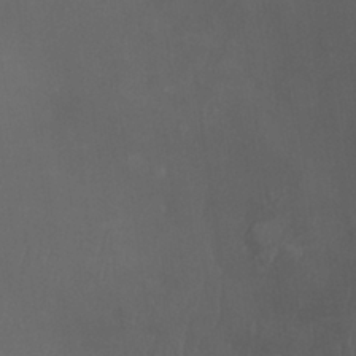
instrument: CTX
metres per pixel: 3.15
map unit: Nhu
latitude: 28.3278
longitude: -66.0444
